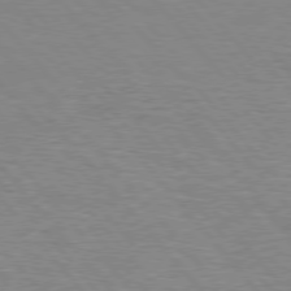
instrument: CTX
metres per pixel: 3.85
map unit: lApd
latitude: 76.3656
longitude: -86.5734
